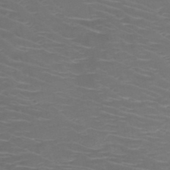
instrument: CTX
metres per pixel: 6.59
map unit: HNb
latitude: -49.2754
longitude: -46.5735
